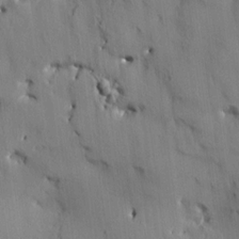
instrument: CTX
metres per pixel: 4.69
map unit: HNhu
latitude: 14.6113
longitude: 11.7667
